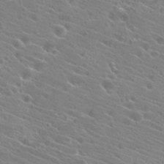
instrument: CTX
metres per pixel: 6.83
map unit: Hto
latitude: 22.3467
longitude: -39.3482
